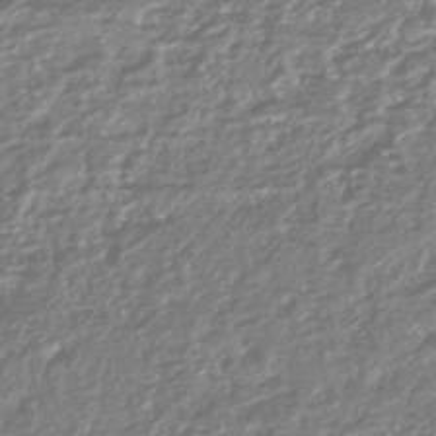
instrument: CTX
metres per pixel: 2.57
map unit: HNhu
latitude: -44.7841
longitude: 98.0850
